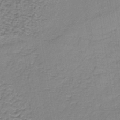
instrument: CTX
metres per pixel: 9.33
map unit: lHb
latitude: -36.5007
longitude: 58.9730
